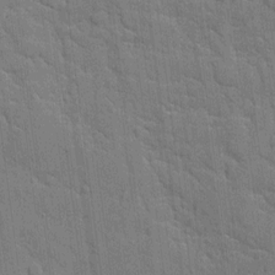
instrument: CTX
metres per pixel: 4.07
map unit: Ave
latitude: 11.4238
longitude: -101.1025
